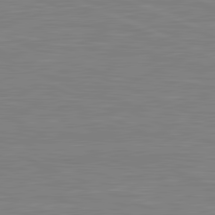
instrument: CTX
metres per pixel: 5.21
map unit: lApd
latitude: 81.8205
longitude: -170.3845
